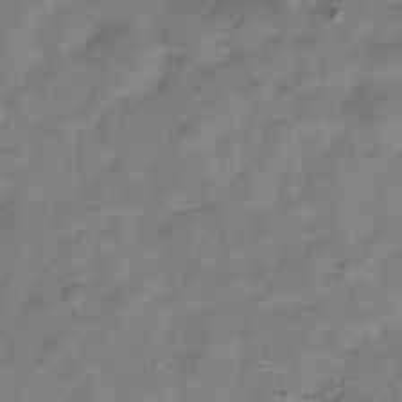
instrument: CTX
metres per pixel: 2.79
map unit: Hve
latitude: -29.3321
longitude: 91.9556
